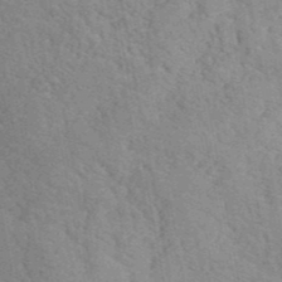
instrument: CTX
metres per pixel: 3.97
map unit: ANa
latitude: 41.2726
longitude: 51.9556
